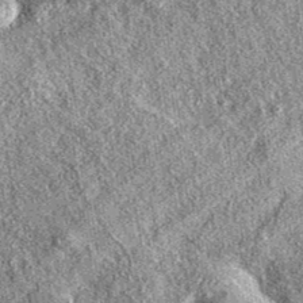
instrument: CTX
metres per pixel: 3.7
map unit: eAb
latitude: 37.1403
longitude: 111.1242
